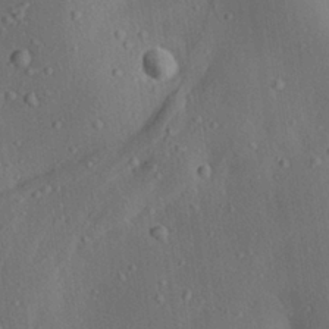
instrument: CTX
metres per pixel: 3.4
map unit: lAa
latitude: 22.9136
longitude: -137.7639
